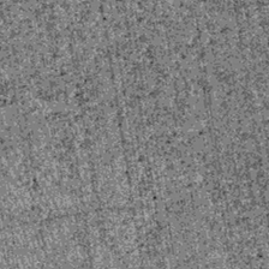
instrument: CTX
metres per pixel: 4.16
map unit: lHb
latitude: -39.0486
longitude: 67.5777
